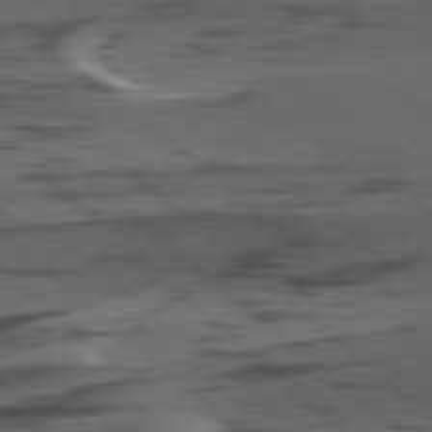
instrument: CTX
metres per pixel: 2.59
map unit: lApd
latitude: 78.7247
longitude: -49.2537
